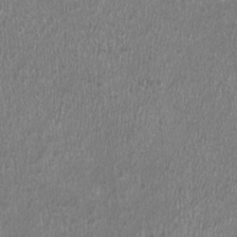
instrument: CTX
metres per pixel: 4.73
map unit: HNhu
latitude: -0.9353
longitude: 0.5952
